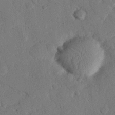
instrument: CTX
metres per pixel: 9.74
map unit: eHh
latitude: 25.8961
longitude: -80.5546
